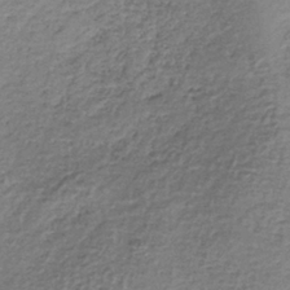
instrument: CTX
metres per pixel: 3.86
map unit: lHb
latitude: -36.2361
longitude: 60.8786
